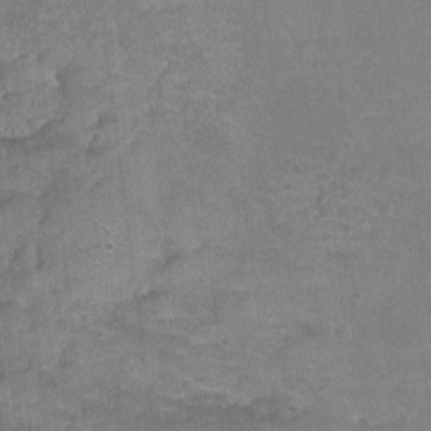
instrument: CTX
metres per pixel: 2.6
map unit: Hto
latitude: -4.1039
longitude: -36.1389
